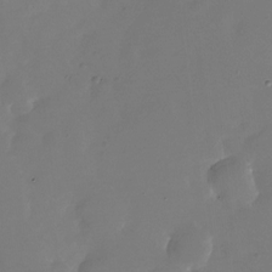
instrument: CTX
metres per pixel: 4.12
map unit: Nhu
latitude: -28.1606
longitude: -78.6491
